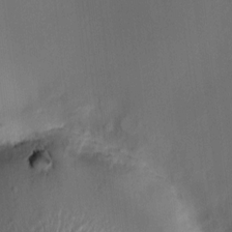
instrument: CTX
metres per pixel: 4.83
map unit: HNhu
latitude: 8.0822
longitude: 10.1795
